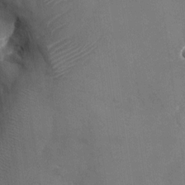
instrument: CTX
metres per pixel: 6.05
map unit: Nhu
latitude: -24.9919
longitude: -69.1592
